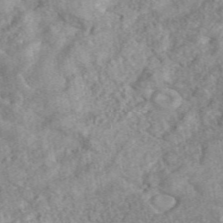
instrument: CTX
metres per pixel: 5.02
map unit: eAb
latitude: 45.3104
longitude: 128.0850
